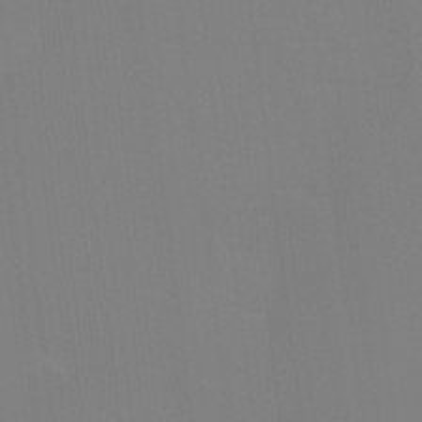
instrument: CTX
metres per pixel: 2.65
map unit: Hto
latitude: -14.1984
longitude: -42.2145
